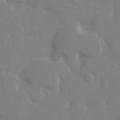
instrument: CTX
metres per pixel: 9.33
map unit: eHh
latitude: 14.5357
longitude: -71.2726
